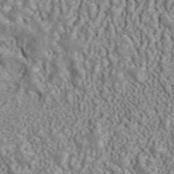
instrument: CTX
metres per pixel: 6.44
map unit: ANa
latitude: 44.4790
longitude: 45.0486
